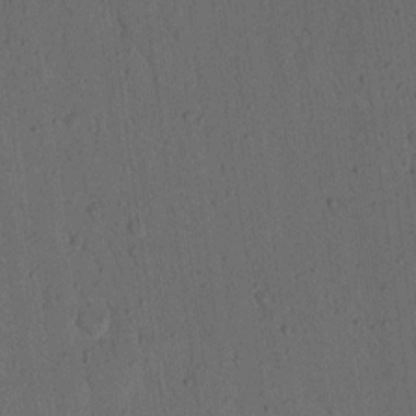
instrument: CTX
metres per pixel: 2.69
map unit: Nhu
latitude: 18.1766
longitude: -78.5357
